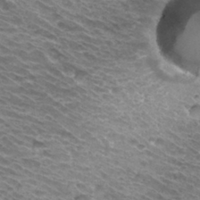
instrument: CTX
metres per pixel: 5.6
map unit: Hto
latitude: 32.8380
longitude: -40.4223
